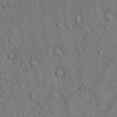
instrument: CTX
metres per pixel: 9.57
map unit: Hto
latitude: 13.1970
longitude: -58.7624
